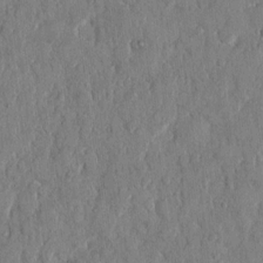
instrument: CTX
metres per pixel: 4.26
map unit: eHh
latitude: 12.7058
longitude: -69.3482
